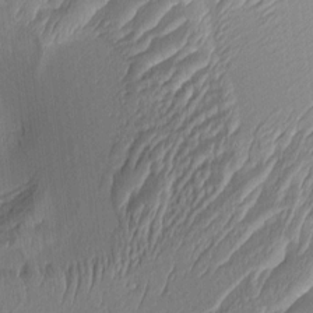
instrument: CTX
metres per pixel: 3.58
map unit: Aa
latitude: 8.9892
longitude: -131.4805
